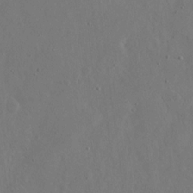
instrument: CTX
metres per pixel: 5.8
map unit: eHh
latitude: 16.8947
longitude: -70.0633
